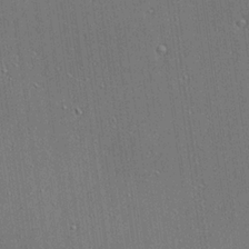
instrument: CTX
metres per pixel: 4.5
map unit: Ave
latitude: 18.3089
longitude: -139.4615
